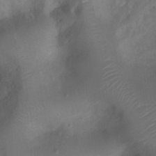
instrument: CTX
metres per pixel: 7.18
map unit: Ht
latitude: 1.6882
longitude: -21.3671
